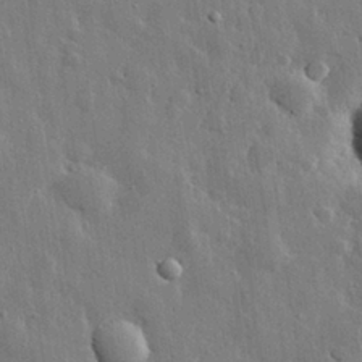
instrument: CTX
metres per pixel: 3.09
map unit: eHh
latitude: 29.1403
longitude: -79.7072
